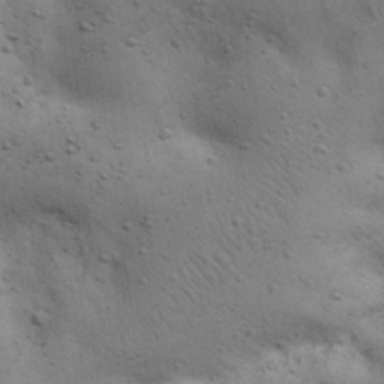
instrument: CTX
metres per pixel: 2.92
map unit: Nhu
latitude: 28.4412
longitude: -71.3670
